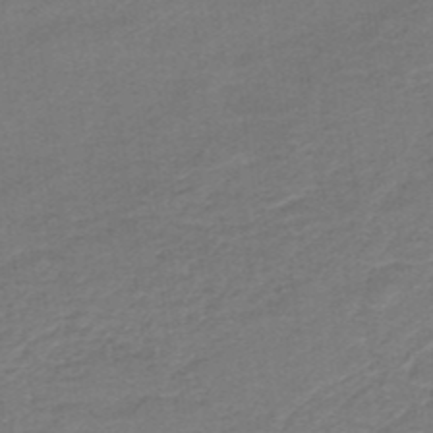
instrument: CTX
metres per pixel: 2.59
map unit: HNb
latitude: -43.4643
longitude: 52.5384
